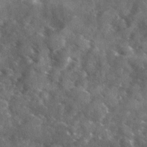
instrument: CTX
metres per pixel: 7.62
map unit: Ave
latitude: 18.5545
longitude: -130.3468
